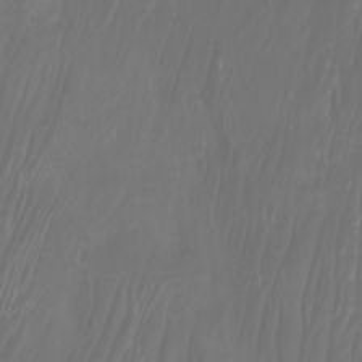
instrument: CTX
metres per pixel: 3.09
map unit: Nhu
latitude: -8.0850
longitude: -81.0647
